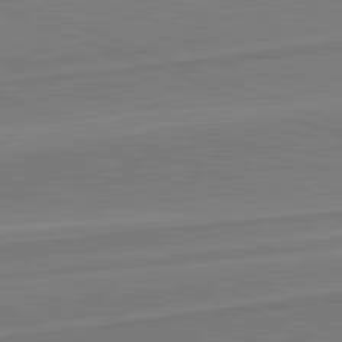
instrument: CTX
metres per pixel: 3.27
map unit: lApd
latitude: 82.0633
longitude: 140.6140
